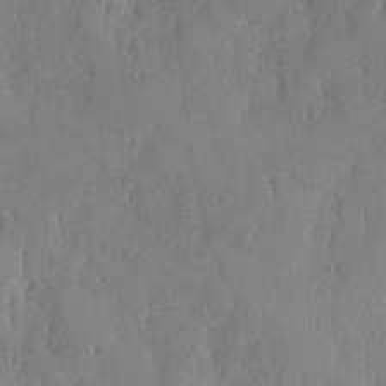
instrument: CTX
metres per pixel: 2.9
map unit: Ave
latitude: -7.4832
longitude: -118.3089
